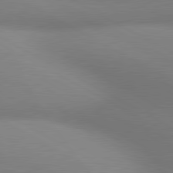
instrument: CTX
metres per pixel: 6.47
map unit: lApd
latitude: 80.8380
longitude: 133.7667
